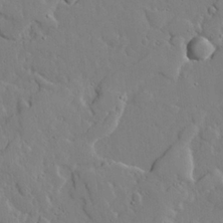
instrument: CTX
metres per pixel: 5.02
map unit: lAvf
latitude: 24.5545
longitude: -110.6113
